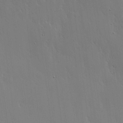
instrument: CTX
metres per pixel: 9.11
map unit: lHvf
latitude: 18.4601
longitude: -116.9514
